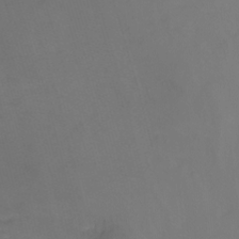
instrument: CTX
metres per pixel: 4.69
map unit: Nhu
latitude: -11.9745
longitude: -47.8395
